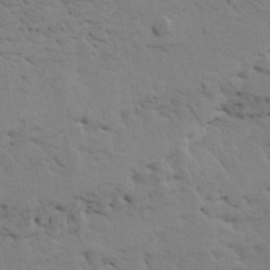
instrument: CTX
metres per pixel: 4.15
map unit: HNhu
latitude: 11.5371
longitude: 23.0676
